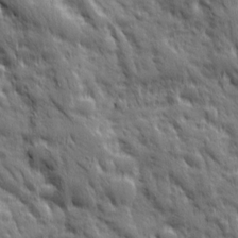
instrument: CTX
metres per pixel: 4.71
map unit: Ave
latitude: 19.6882
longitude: -134.2333
